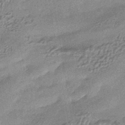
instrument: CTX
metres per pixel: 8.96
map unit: HNhu
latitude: -42.6707
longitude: 90.7841
